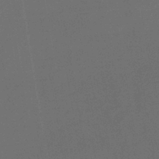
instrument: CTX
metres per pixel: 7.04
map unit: lHb
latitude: -41.8422
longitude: 78.3117
